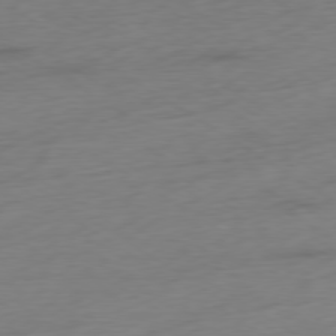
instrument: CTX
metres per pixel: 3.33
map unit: Ap
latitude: -78.6518
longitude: -58.4223
